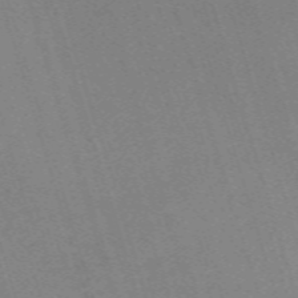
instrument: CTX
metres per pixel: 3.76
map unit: eHh
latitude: -62.4818
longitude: 49.5022
